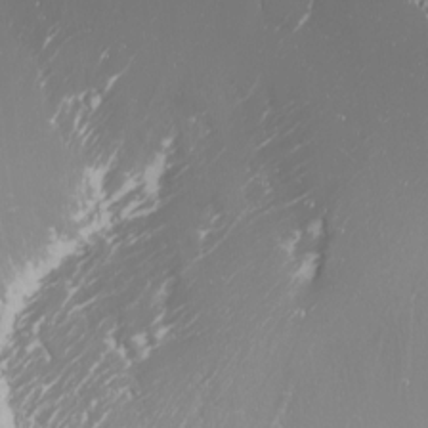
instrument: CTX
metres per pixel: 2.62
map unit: Nhu
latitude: -5.3698
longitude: -87.8205
